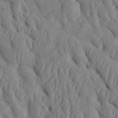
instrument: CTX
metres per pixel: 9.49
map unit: Htu
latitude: 2.1200
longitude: 148.4440
